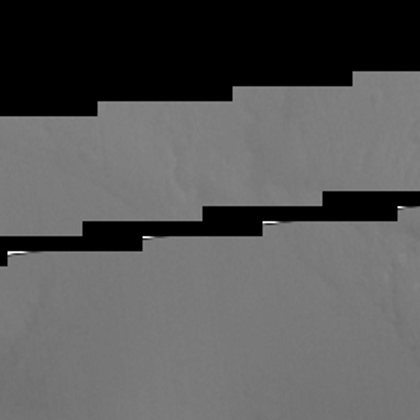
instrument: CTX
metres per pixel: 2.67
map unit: Ht
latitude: -10.1606
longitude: -34.6679
